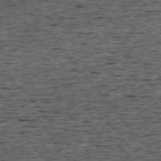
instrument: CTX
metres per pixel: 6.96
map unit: Ap
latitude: -75.2187
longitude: -92.2711
